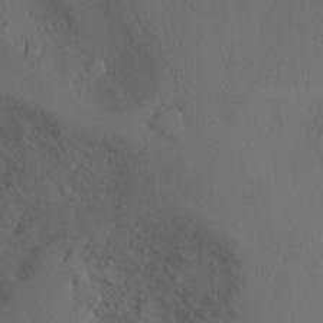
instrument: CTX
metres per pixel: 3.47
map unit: Nhu
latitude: -4.5951
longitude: -75.9339
